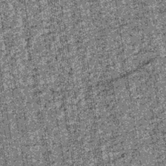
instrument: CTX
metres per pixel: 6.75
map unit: lHb
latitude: -39.1620
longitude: 67.5588
